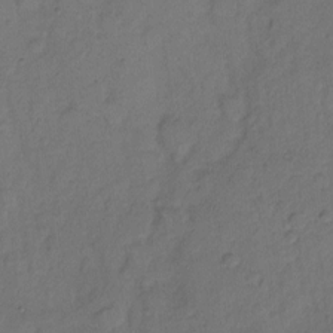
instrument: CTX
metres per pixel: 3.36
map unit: Hto
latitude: 7.0647
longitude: -61.8583
